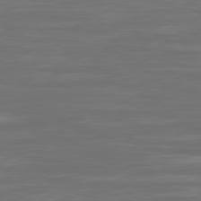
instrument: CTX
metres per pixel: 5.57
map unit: Ap
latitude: -80.3307
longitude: -58.9325
